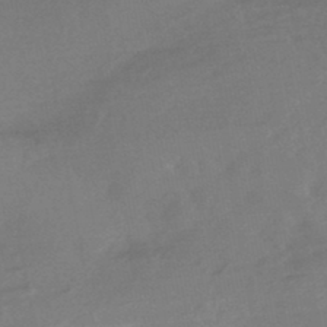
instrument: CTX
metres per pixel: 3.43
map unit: HNhu
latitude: -46.0472
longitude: 91.5022
